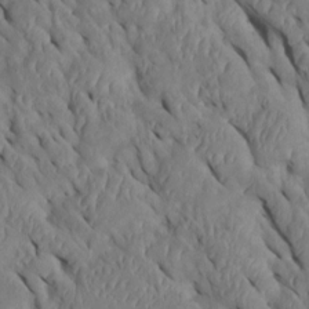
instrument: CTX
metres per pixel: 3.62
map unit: Htu
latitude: 0.8380
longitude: 148.4629
